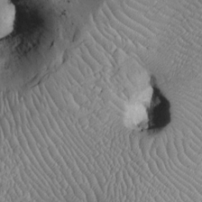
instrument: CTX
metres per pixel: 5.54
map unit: Htu
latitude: -5.7477
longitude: 157.2565
